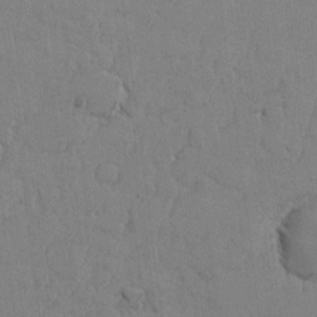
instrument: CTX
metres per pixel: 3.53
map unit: lAvf
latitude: -5.9178
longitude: -114.1577
